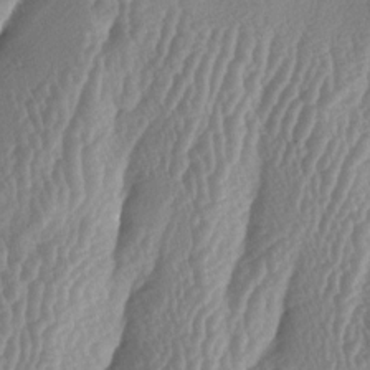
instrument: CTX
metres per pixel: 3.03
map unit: lAa
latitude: -6.2361
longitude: -129.3859
